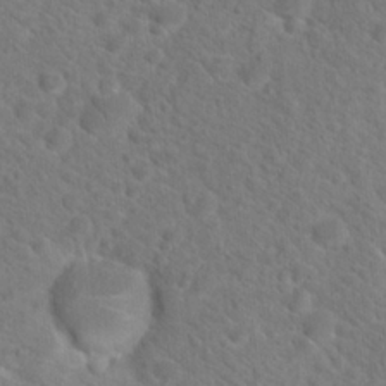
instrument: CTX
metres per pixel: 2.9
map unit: Hto
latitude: 18.9136
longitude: -38.6490
